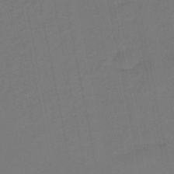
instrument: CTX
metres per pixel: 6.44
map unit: eHb
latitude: -46.7841
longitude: 87.8800
